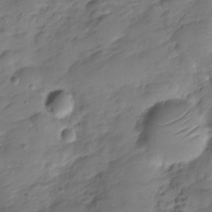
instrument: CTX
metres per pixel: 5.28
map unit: HNhu
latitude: -20.9163
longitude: 84.4629
